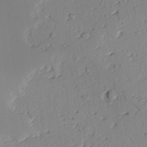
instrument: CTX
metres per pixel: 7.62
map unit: lAvf
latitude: 25.3103
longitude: -111.1781
